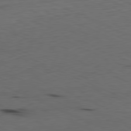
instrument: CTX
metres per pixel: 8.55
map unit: Ap
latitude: -81.5588
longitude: -71.6316
